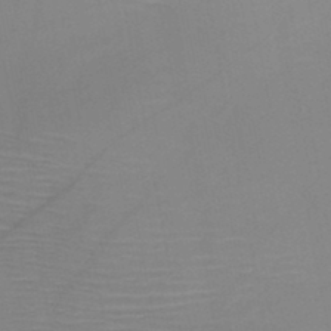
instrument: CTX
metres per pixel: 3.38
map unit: HNb
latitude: -46.4818
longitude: -40.8191
